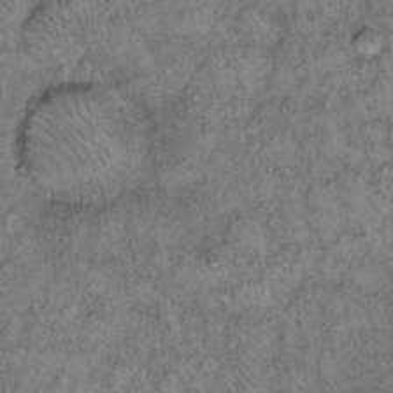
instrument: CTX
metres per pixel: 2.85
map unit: Hto
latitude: 12.5357
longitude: -58.7057
